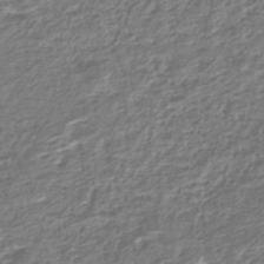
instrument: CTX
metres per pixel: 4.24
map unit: HNhu
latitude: -44.1606
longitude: 102.5574
